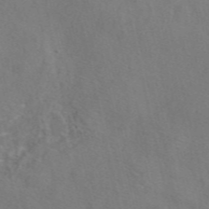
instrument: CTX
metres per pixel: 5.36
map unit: eAb
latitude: 47.3860
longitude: 112.6897
